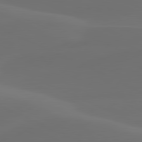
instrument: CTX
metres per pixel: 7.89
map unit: lApd
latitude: 80.6679
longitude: -82.7246
